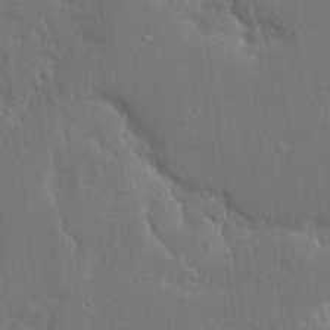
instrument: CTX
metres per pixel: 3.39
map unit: Ave
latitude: 17.6127
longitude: -141.1214
